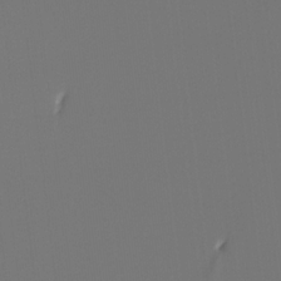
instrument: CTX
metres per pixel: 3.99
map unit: Hto
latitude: -7.3887
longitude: -47.4994
